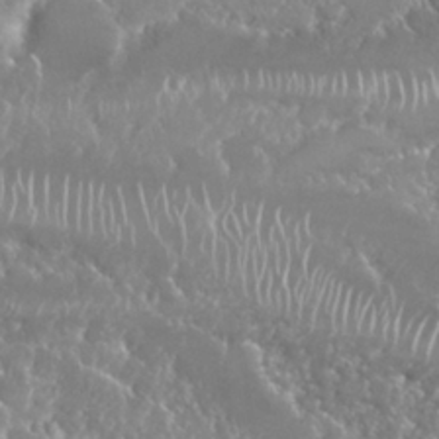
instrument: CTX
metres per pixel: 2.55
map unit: Nhu
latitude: 25.5371
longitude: -60.4034
